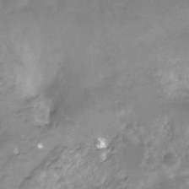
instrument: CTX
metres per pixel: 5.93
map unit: Hto
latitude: -13.0487
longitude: -40.6868
